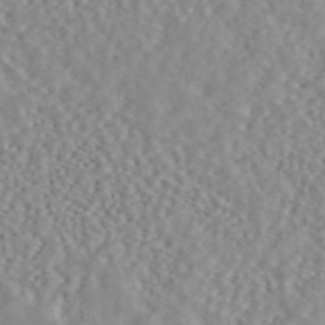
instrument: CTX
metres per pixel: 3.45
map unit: ANa
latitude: 45.8772
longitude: 50.0850
